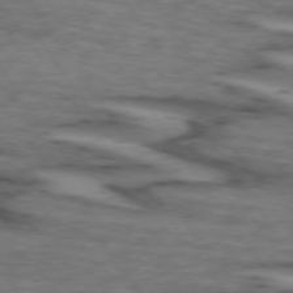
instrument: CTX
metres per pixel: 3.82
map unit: lApd
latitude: 73.8017
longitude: -71.9906
